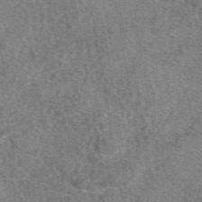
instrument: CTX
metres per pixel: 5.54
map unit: eAb
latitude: 49.1970
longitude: 109.1620
